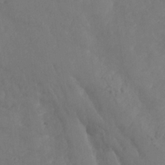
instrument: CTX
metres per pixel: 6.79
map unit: Nhe
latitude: -37.2753
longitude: 139.4266
